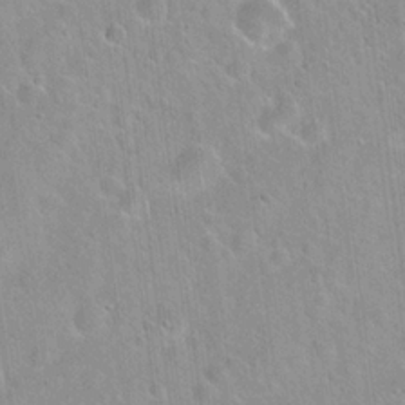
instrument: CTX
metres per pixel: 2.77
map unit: Hto
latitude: 21.1781
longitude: -53.7639
